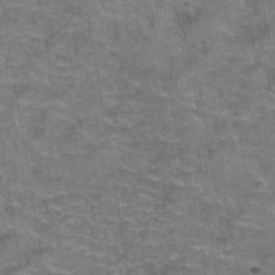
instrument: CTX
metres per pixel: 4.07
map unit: Hto
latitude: 39.3671
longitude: -42.1578
